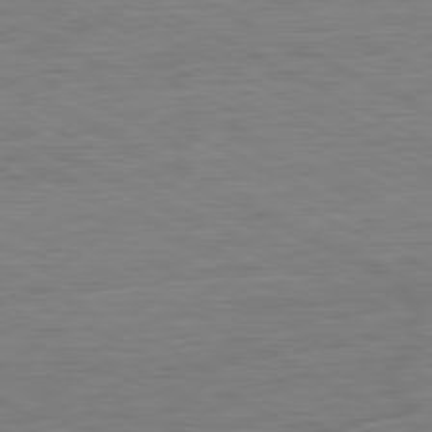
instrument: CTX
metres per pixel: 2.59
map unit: Ap
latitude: -81.4266
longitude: -77.8961
